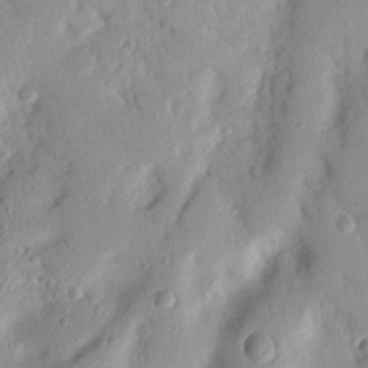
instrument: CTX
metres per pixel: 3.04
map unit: Nhu
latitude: 19.9150
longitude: -77.2159
